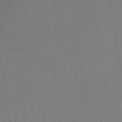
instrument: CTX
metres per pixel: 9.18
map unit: lHb
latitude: -41.1809
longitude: 67.7855
